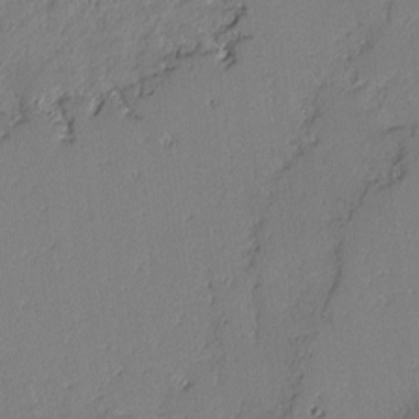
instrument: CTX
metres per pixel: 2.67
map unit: lAvf
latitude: -2.5951
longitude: -108.2144
